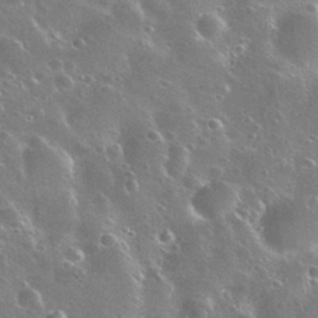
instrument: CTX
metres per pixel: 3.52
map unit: Nhu
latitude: 30.8380
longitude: -55.8583
